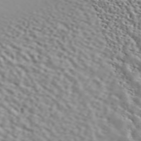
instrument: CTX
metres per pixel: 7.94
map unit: ANa
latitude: 45.6505
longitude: 49.4266
